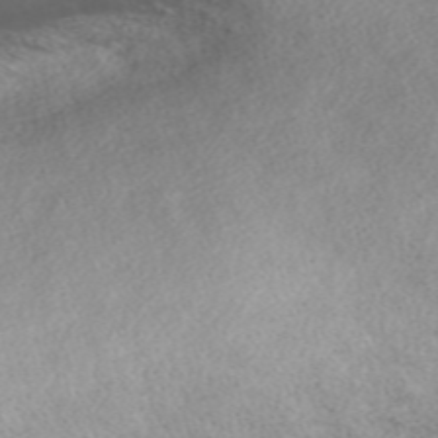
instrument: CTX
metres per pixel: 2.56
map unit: Nve
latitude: -58.7463
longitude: 57.3321
